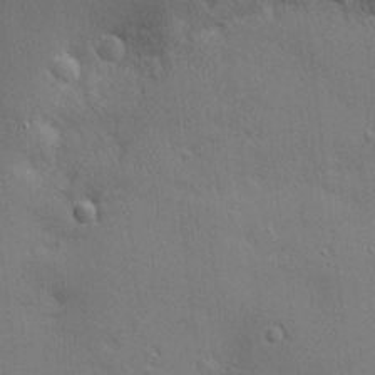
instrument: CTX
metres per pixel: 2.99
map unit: Nhu
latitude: 1.5938
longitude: -75.0270
